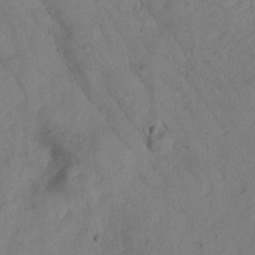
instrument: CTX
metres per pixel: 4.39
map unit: Htu
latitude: 0.4412
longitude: 175.4454
